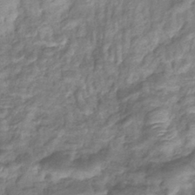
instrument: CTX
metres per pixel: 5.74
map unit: eHb
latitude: -38.6141
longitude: 78.2361
